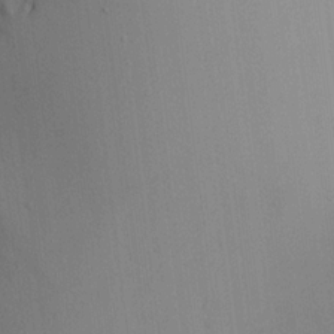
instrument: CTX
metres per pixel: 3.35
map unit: Aa
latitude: 18.5168
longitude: -141.2159
